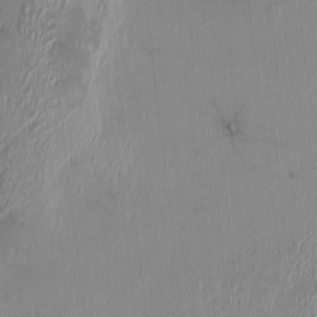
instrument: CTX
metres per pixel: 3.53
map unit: HNhu
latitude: 1.3859
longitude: -6.5357
